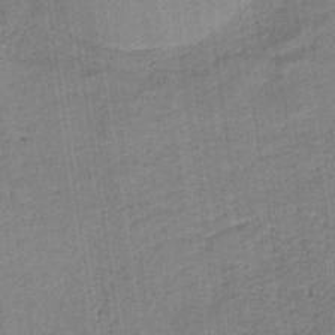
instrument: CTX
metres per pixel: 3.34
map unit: HNb
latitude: -36.4629
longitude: 51.5966
